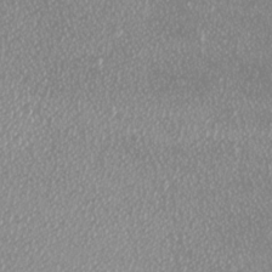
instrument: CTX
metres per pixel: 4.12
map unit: Htu
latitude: -6.2550
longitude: -73.4616
